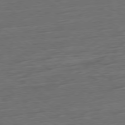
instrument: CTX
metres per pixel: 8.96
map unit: Ap
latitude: -80.0283
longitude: -53.0081
